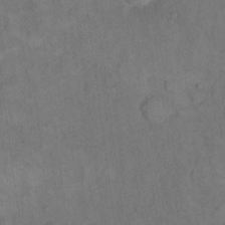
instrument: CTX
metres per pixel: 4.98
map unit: eHh
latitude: 15.7072
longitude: -66.6490
